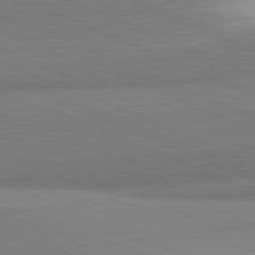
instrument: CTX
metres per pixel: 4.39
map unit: lApd
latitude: 82.0444
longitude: 161.0298
